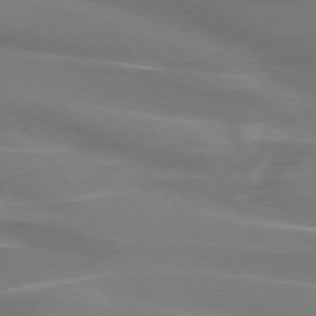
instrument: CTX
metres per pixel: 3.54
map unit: lApd
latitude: 74.2523
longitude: -61.7449
